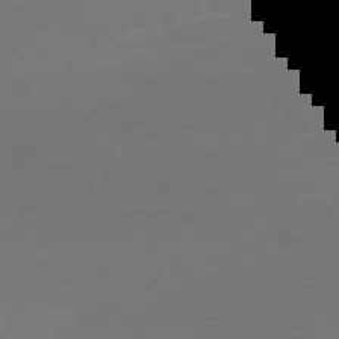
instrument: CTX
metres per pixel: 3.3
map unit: Ap
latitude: -74.7086
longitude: -68.2145
